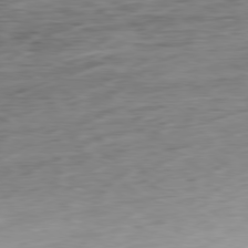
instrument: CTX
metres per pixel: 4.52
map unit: Ap
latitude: -80.1039
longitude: -69.8583
